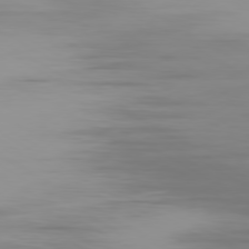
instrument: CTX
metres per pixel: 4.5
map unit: Ap
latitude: -79.7855
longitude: -92.5168
